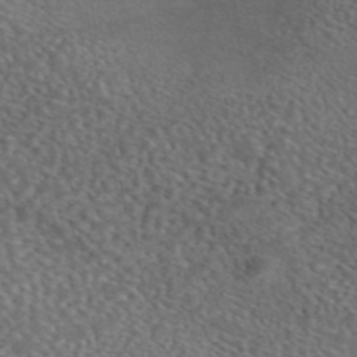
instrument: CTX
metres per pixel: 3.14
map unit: eAb
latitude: 45.3670
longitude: 114.6329
